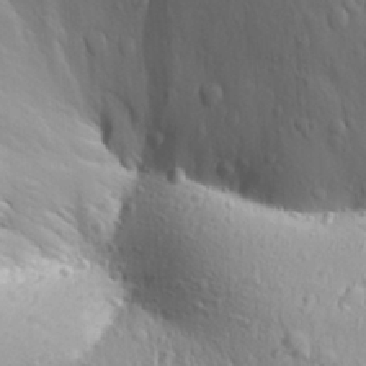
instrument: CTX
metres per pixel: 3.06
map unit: Aa
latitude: 29.8205
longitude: -139.9150
